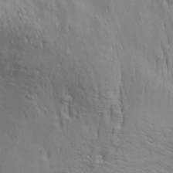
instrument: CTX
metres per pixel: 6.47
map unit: Aa
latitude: 28.1389
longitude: -138.6868
